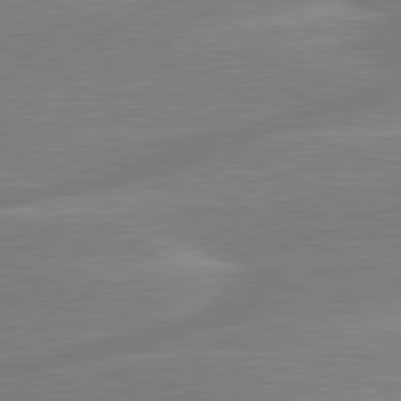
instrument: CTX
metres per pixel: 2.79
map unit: lApd
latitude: 80.8947
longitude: -125.9339
